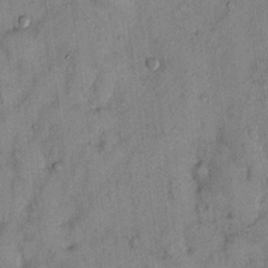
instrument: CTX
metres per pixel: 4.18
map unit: Hto
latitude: 12.5357
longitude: -58.8947
